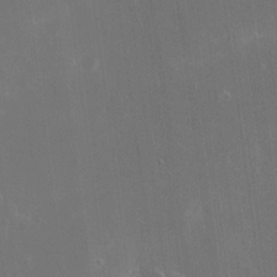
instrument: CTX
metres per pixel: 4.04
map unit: eHh
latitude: 19.8961
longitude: -67.6693
